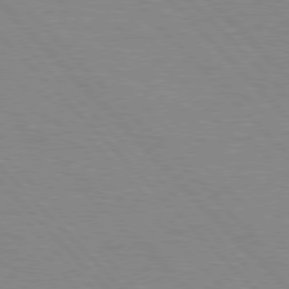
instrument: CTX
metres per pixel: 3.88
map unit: Hpe
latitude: 76.6868
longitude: -154.7246
